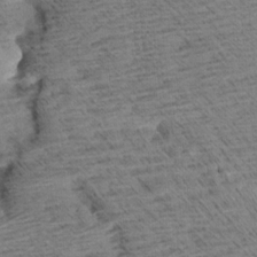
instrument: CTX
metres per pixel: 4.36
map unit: Aa
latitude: 8.1956
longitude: -138.8002
